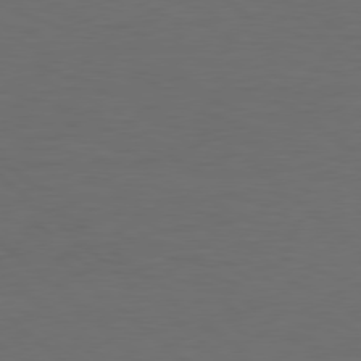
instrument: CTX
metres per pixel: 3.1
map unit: Hpe
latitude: 78.0822
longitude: -148.9325
